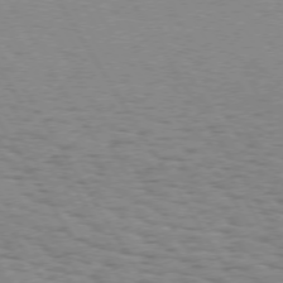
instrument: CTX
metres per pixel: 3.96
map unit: Hpe
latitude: 73.1593
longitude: -143.3104
